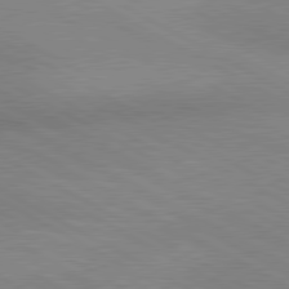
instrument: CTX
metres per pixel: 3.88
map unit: lApd
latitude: 80.4790
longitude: 124.9731
